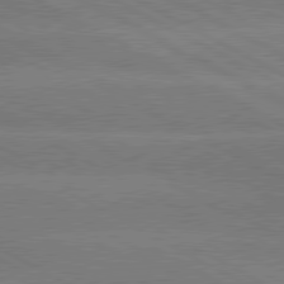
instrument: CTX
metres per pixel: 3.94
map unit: lApd
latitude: 80.3278
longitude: -135.2726
